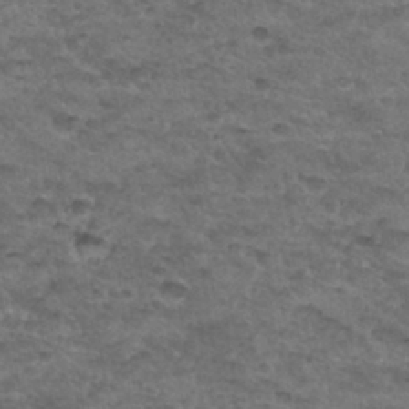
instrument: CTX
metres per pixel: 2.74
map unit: Hto
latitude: 32.7813
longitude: -48.5546
